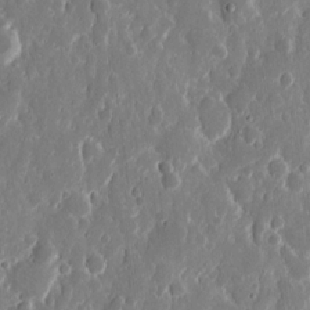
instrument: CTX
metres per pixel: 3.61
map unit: eHh
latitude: 12.3467
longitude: -72.0255
